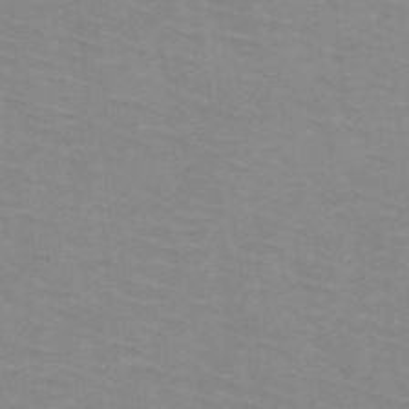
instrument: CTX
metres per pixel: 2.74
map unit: HNb
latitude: -47.0297
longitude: -46.1389
